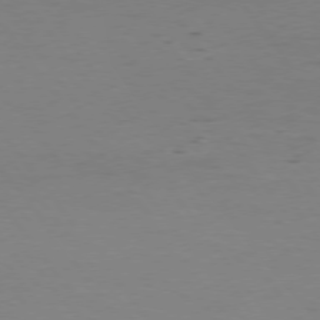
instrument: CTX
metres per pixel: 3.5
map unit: Hpe
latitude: 74.5168
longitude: -131.0270
